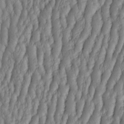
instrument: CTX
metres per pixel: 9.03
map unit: HNhu
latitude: -3.2753
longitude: 13.5966
